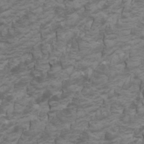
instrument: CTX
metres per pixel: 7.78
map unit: Htu
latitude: -5.5777
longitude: -72.3657
